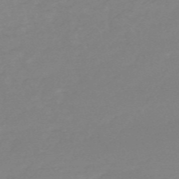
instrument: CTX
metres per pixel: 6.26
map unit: HNb
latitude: -55.3321
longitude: -40.7435
